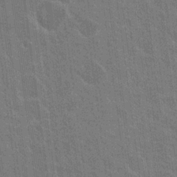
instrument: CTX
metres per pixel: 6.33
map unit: Nhu
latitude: 18.0633
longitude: -30.7247
